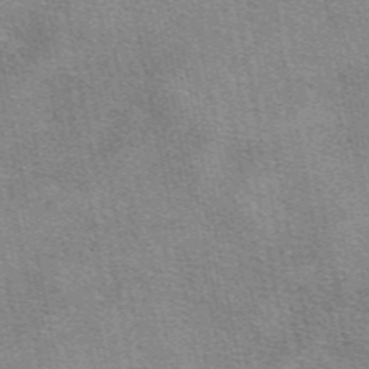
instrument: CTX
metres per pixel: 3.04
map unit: eAb
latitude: 49.7828
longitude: 114.6329
